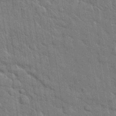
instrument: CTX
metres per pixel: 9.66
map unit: eHh
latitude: 37.3104
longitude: -65.8016
